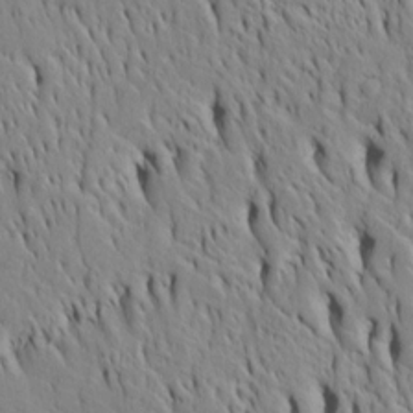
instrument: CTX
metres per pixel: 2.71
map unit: Htu
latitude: -4.6518
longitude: 152.1794
